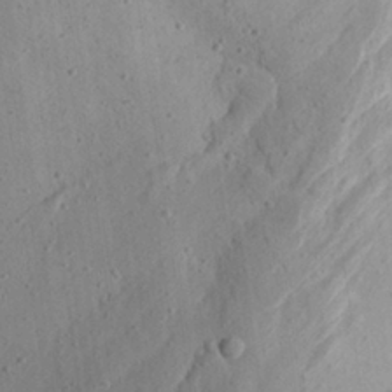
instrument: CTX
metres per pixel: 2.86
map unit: Aa
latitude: 24.0444
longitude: -143.8772
